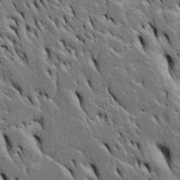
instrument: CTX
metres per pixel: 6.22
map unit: Htu
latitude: -3.4454
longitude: 150.9352
